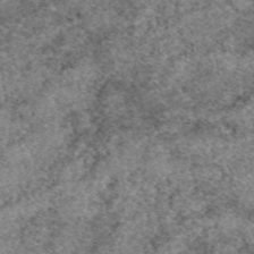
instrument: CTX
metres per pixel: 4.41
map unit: eAb
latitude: 49.5938
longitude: 109.5021
